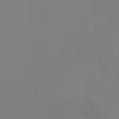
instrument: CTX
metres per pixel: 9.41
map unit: Nhu
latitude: -15.5588
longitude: -55.5182
